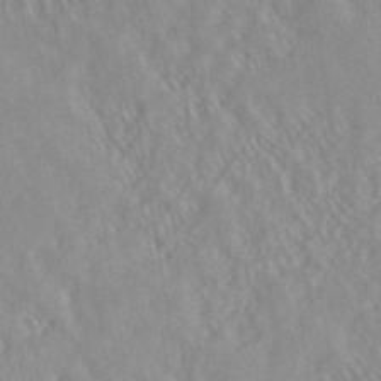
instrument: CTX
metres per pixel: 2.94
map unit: ANa
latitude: 38.8758
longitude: 29.4454
